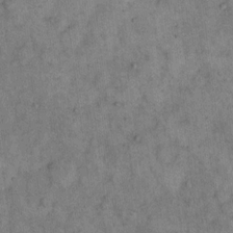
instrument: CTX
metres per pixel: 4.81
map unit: eHh
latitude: 15.9906
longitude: -64.9136
